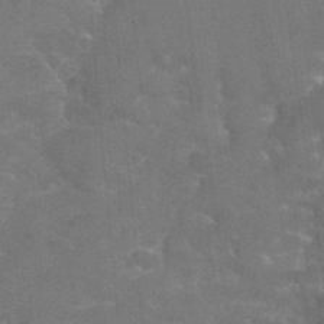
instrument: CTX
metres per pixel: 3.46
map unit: Hto
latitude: 36.2334
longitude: -46.4979
